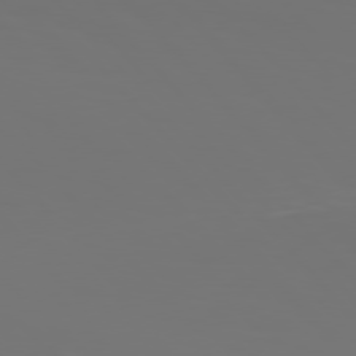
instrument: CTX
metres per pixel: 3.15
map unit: Hpe
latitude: 76.6301
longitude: -135.5749
